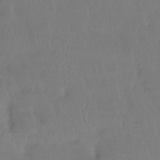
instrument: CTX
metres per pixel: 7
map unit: Htu
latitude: -14.4629
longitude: -46.5168
